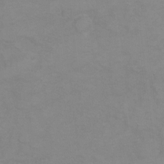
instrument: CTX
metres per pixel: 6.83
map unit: Hto
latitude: 7.5371
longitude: -36.0255
